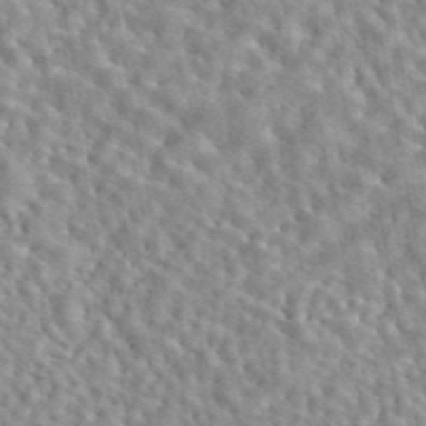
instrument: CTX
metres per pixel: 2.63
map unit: eAb
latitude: 44.3656
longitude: 112.2551
